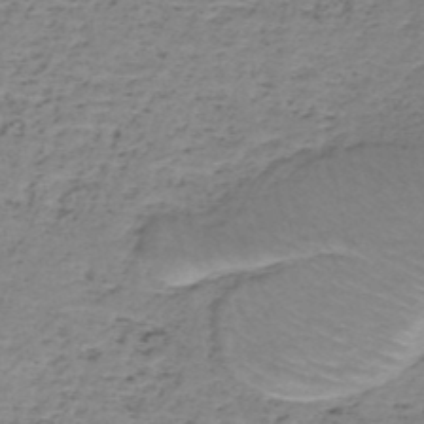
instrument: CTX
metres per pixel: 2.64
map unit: HNb
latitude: -50.4440
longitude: -54.1011
